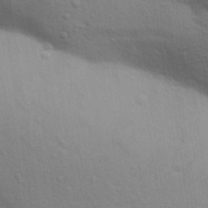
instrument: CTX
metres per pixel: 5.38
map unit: Aa
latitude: 30.7058
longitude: -147.2537
